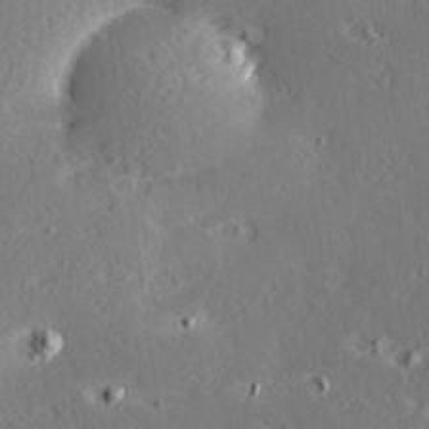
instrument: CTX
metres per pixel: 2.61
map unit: Hve
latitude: 26.6302
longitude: -94.3656
